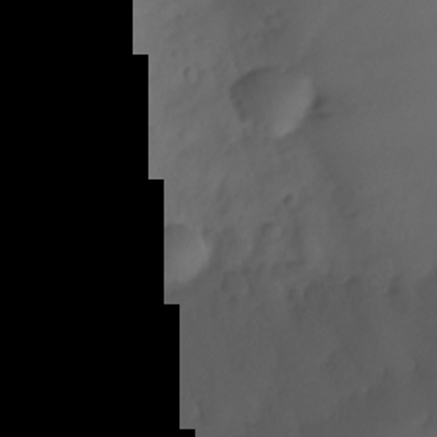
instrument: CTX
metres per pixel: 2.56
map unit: Nhu
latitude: -24.7841
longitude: -71.8205
